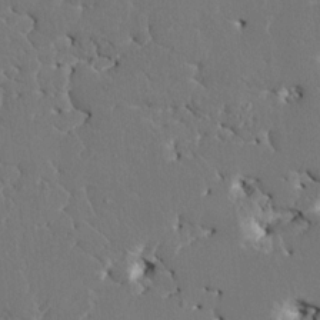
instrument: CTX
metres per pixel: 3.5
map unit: HNhu
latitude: 6.7435
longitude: -4.7435
